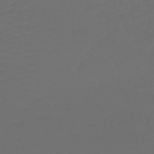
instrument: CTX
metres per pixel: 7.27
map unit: lHb
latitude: -43.7855
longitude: 67.7289
